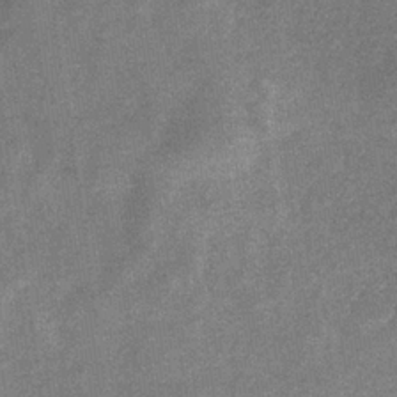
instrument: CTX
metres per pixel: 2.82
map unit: eHb
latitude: -33.9367
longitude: 78.1605
